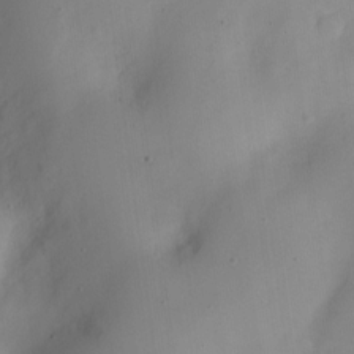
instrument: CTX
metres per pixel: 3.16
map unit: Nve
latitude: -22.8219
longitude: 106.9164
